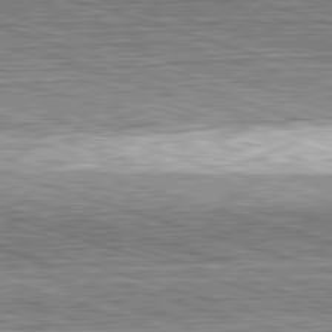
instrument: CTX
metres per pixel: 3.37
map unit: Hpe
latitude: -82.7652
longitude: 10.3117
